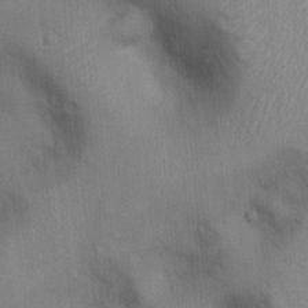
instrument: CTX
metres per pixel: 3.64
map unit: Ht
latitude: -2.2172
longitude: -14.8947
